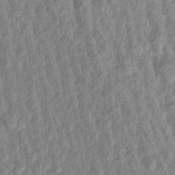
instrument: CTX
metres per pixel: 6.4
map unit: Aa
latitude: 17.6883
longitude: -146.3657
